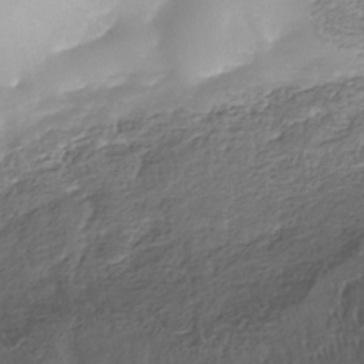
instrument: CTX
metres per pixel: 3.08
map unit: Nhe
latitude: -42.1416
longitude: -111.2159
